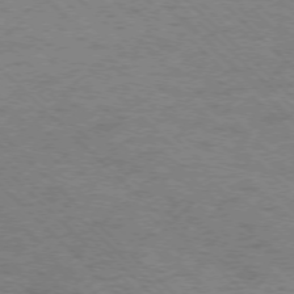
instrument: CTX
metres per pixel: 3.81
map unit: Ap
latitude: -75.7100
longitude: -79.5560
